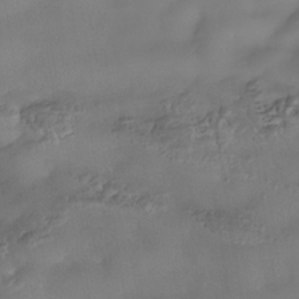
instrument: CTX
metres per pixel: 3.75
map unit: Nhe
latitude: -37.7666
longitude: -118.4790
